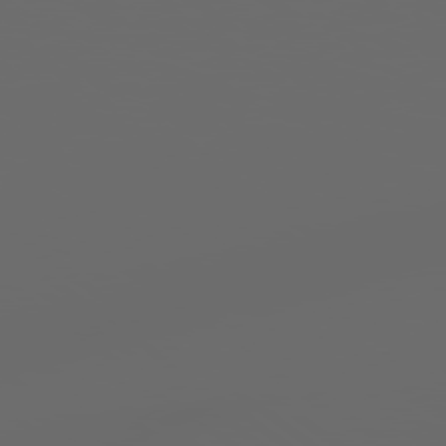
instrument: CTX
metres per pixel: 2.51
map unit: Hpe
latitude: 77.9528
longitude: -178.6869
